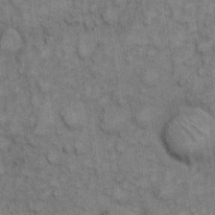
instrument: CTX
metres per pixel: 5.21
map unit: eHh
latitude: 7.5182
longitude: -64.5168
